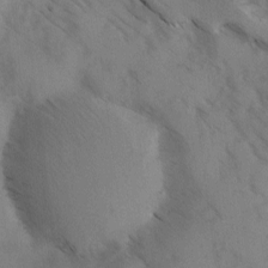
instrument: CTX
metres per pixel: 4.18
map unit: Ave
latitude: -0.1984
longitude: -111.5560
